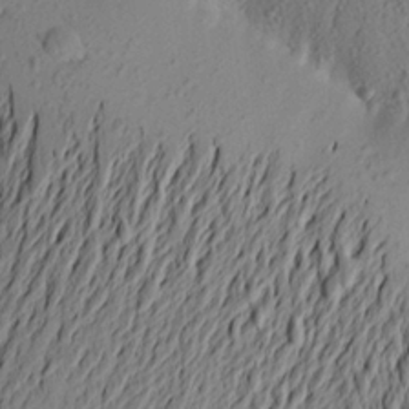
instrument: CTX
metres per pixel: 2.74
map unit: Aa
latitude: 22.4979
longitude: -149.1214
